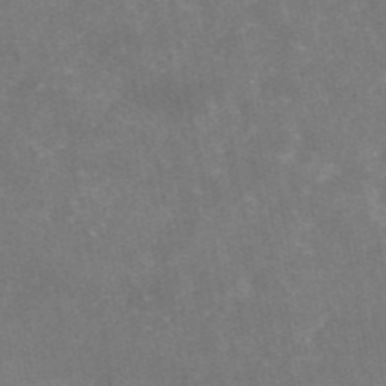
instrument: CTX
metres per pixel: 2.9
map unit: eAb
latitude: 46.4790
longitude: 124.8408
